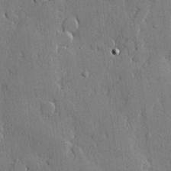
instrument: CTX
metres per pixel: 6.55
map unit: lHvf
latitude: 20.5357
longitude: 145.6533
